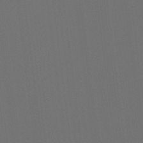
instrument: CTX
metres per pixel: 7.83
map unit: Hto
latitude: -7.6722
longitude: -51.0269
